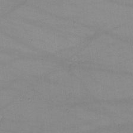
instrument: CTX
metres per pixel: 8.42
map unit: lHvf
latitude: -10.1228
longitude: -101.1403
